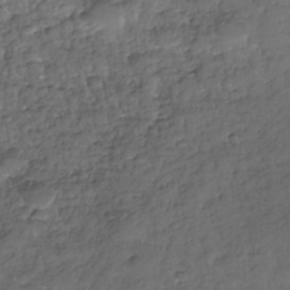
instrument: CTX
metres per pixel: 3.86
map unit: Nhe
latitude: -38.9164
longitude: -118.7624
